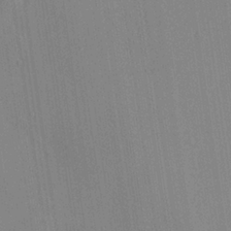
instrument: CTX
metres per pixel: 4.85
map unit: Ave
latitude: 23.4804
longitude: -136.0444
